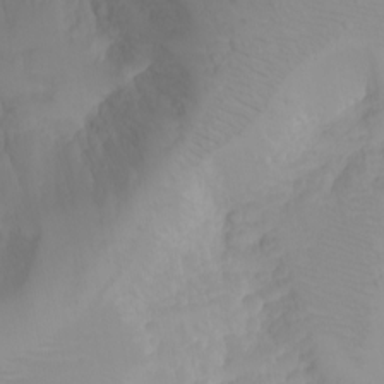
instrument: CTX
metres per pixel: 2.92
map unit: Nhu
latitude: -4.7463
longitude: -82.9324
